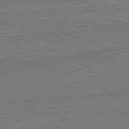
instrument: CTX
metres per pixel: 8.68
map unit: lApd
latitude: 81.9150
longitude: -178.6491
